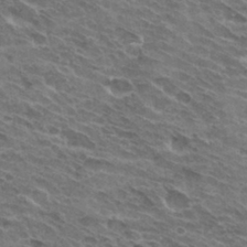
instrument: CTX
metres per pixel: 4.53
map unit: Hto
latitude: 32.1767
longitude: -44.4790
